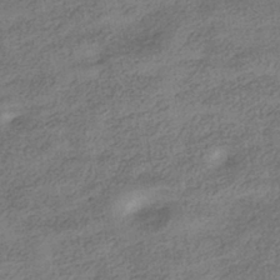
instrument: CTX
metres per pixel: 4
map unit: HNhu
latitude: -40.1228
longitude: 97.0865
